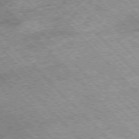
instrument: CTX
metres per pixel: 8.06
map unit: Hpe
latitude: -77.1998
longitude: 13.2943
